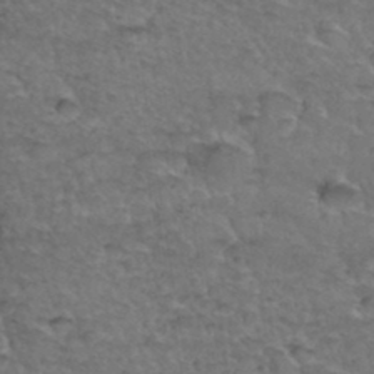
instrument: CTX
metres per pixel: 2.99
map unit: Hto
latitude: 35.5749
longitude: -47.1215
